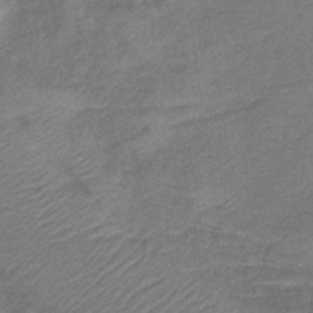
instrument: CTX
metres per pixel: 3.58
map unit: lHb
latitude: -42.2361
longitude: 80.5007
